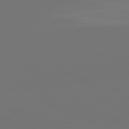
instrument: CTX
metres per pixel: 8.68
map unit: lApd
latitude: 81.7827
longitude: -153.7639
